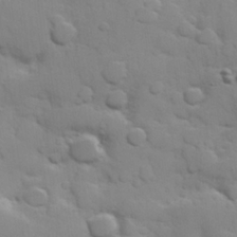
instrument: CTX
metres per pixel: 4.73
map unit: Hve
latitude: 24.2522
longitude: 148.3307
